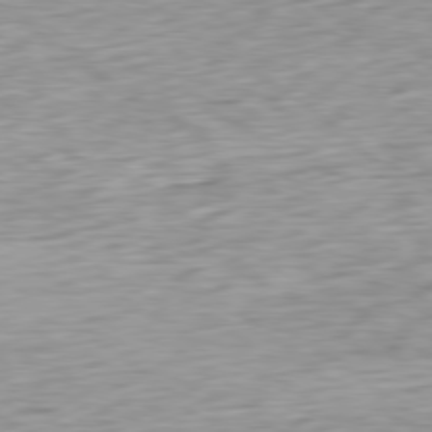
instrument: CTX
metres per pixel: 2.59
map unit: Ap
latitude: -79.9556
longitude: -69.8017
